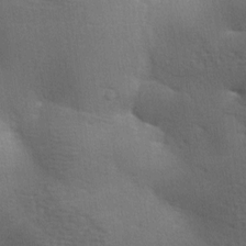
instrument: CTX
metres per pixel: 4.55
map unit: lAa
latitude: -7.7666
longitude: -125.2915
